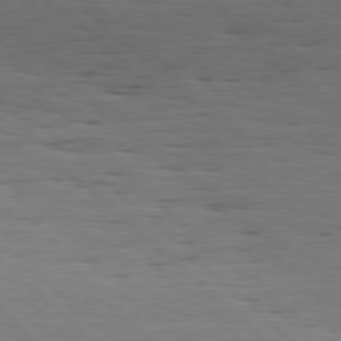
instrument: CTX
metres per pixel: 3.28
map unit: Hpe
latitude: 77.7071
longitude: -127.9528
